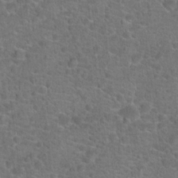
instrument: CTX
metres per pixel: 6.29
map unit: Hto
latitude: 19.8394
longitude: -43.6505
